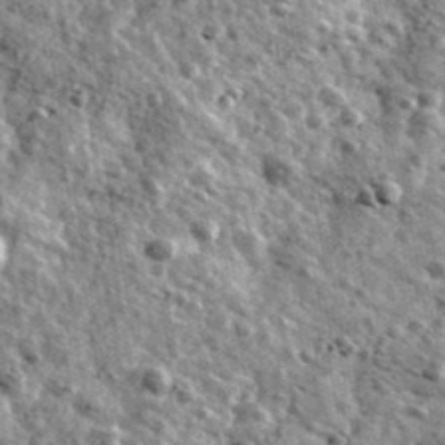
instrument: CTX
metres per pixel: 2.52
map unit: Ave
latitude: 41.0647
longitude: -107.8394
